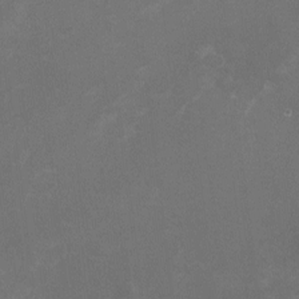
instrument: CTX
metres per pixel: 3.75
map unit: HNhu
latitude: -1.8045
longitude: -0.4979
